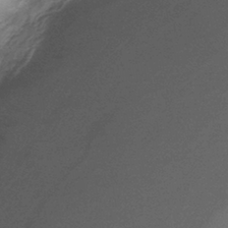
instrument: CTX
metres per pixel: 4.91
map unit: eHb
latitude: -38.6897
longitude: 78.1794
